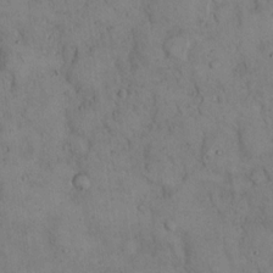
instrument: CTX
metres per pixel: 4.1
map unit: Hto
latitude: 14.4034
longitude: -60.3089
